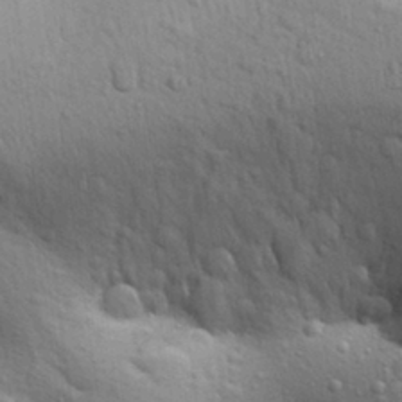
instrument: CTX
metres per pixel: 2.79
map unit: Aa
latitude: 30.0822
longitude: -147.6505
